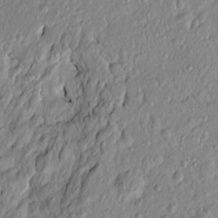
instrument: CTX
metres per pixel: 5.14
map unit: Htu
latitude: -5.8044
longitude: 157.4832
